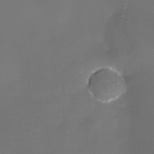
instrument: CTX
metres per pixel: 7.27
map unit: eHh
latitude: -6.4818
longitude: -78.5924
